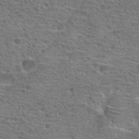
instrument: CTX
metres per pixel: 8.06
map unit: Hto
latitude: 19.9339
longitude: -41.6315
